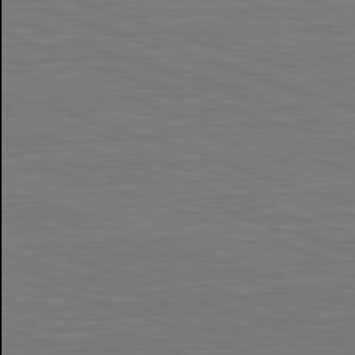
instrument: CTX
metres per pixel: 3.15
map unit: Hpe
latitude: -82.7274
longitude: 6.0094
